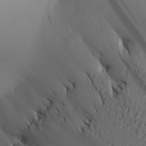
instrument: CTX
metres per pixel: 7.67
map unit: Aa
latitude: 25.7638
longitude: -144.5546
